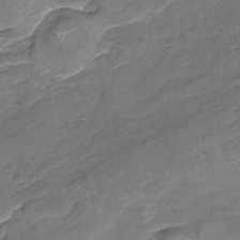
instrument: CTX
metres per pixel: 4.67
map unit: Nhu
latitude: -19.6155
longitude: -56.5167
